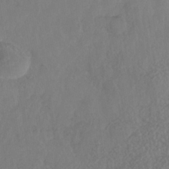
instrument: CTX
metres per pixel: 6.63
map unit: Nhe
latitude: -36.7652
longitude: -177.7638
